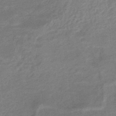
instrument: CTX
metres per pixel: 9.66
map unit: HNhu
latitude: -45.0864
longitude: 90.8030
